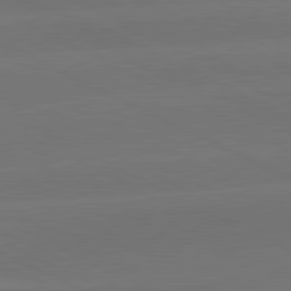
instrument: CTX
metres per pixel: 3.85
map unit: lApd
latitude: 81.2537
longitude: -147.8584
